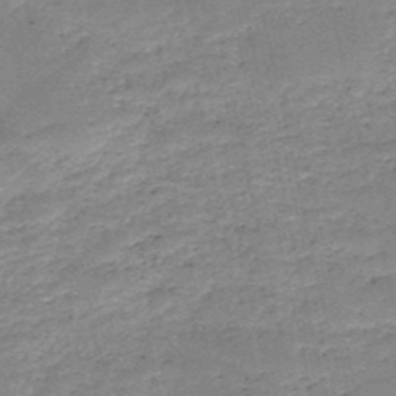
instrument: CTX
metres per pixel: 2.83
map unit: HNb
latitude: -50.0661
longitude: -41.0647
